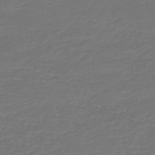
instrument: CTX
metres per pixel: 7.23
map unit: HNb
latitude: -47.3698
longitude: 53.7099
